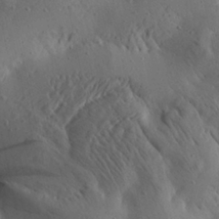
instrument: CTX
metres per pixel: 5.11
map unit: Aa
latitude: 25.1592
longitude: -143.0836
